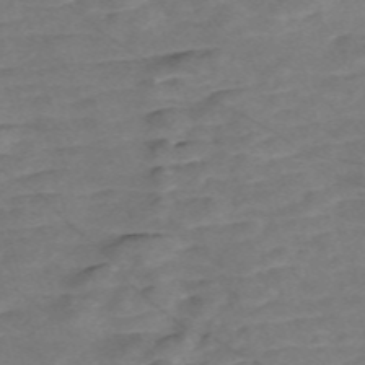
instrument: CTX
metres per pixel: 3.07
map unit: Nve
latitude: -57.9556
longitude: 61.3888
